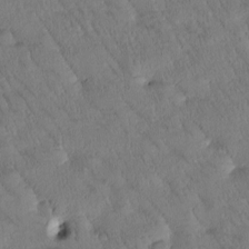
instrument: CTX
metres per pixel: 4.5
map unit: Htu
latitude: -1.0298
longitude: 174.9730
